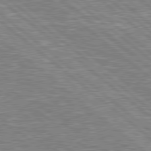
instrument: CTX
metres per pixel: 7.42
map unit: lApd
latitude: 78.8569
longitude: -157.8394
